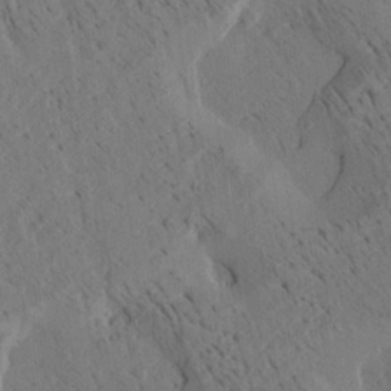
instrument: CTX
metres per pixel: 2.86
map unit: Aa
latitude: 21.9339
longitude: -140.2333
